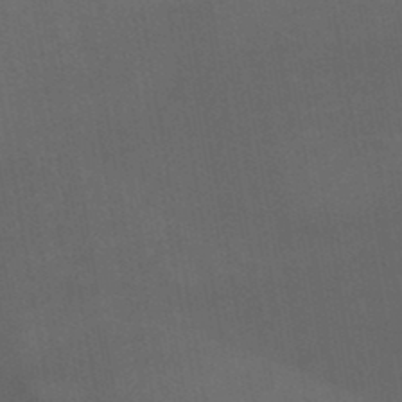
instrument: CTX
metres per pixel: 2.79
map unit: lHb
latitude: -44.9164
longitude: 72.6707
